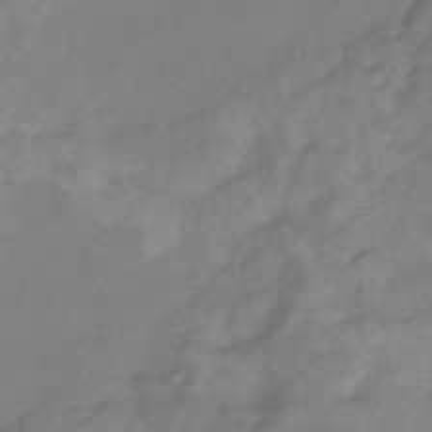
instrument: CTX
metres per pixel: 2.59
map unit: Nhu
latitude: -22.4818
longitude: -56.4601
